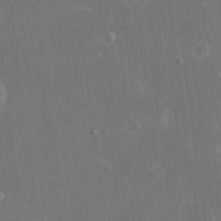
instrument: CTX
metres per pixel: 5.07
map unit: eHh
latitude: 17.6127
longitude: -72.1389
